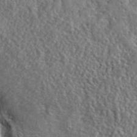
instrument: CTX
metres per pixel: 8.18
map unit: lHvf
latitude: 41.2536
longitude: -88.5357
